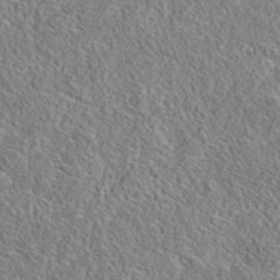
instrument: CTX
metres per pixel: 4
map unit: eAb
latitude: 35.9150
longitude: 113.8611
